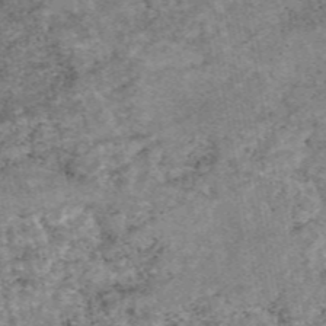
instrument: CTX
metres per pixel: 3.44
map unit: eAb
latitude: 48.5168
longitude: 121.5399
